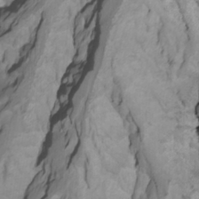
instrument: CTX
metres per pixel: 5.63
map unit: Htu
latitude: -7.7855
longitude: -65.4426
